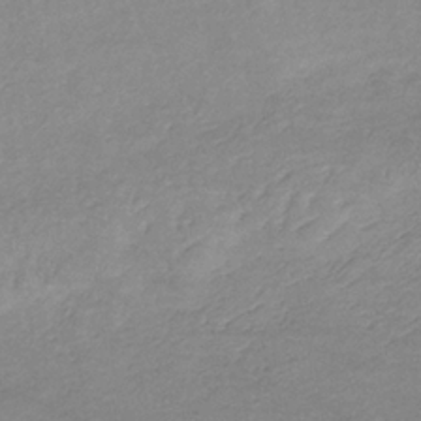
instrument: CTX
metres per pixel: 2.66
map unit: lHb
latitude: -34.7274
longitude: 71.7289
